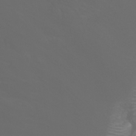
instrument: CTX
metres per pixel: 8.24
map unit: Aa
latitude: -5.5966
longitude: -72.0822
